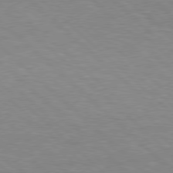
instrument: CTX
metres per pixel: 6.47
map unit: Hpe
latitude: 77.6127
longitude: -157.1025
